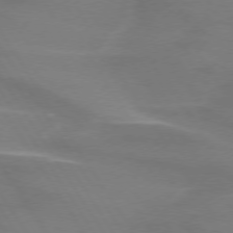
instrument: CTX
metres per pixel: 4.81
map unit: lApd
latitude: 73.9339
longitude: -61.2348
